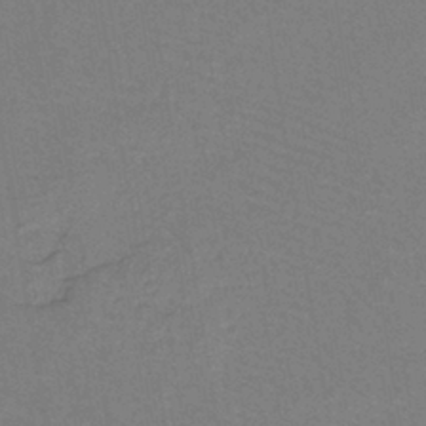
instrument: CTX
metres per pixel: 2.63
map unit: lHb
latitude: -38.9164
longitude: 58.2928
